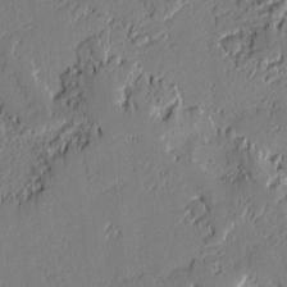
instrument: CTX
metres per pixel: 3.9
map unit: lAvf
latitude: -0.9353
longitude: -107.1592
